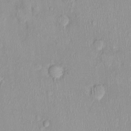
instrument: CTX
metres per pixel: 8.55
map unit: Nhu
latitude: 0.3467
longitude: -15.0459
